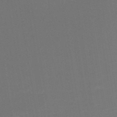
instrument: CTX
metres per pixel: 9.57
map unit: HNb
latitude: -51.6533
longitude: -48.4979
